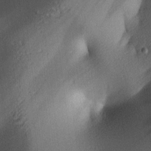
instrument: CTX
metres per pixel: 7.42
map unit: lAa
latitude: 3.9717
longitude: -116.6680
